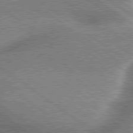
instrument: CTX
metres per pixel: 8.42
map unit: lApd
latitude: 79.4805
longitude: -135.5749
